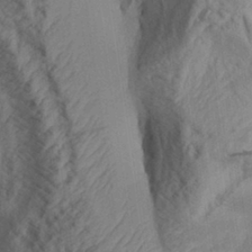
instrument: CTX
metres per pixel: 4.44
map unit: Aa
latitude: 30.8002
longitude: -133.0458
